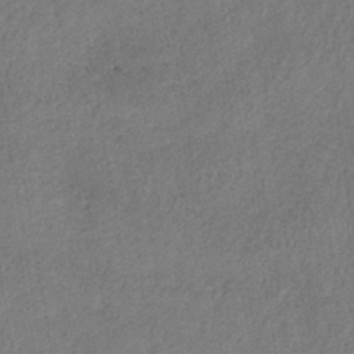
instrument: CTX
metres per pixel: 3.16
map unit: lHb
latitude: -38.7085
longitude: 72.8408
